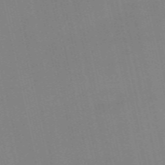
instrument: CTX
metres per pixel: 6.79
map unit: Nve
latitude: -58.5762
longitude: 50.4818
